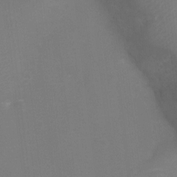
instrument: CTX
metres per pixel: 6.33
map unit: Ht
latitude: -9.1809
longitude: -24.2900
